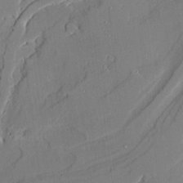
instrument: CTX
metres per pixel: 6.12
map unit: Ave
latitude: 21.3860
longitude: -128.5735
